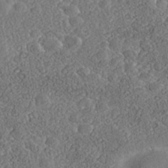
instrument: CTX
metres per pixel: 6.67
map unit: Nhe
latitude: -40.5385
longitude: -100.9514
